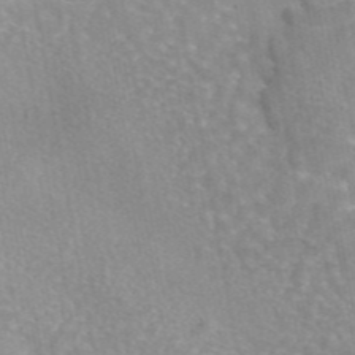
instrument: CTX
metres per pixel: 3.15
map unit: eAb
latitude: 45.3859
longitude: 105.7477
